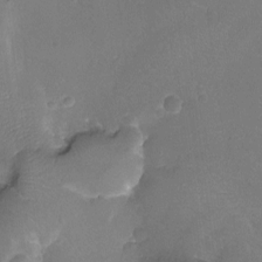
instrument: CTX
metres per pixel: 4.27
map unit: Ht
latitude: -16.1606
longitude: -40.8002
